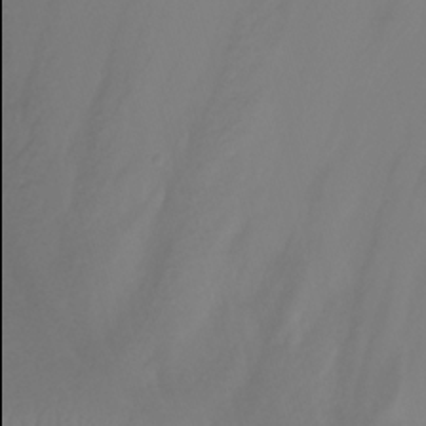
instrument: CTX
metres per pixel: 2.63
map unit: Nhu
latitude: -8.6896
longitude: -81.9906
